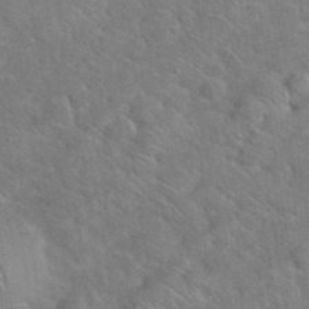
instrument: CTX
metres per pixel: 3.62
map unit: eHh
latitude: 37.9150
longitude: -64.7057
